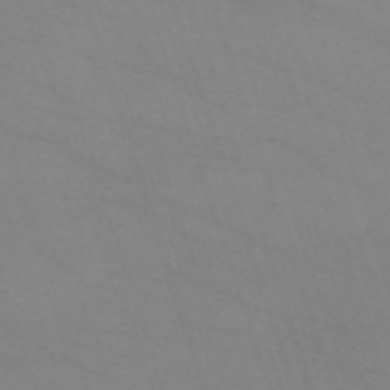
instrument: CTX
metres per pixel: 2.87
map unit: eHh
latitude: -64.2362
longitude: 52.6140
